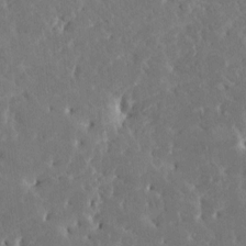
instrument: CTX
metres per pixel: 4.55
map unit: HNhu
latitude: 6.3845
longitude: -5.3104
